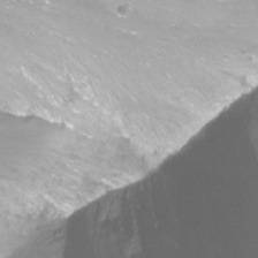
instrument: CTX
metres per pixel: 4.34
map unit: Nhu
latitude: -12.5763
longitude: -61.1403
